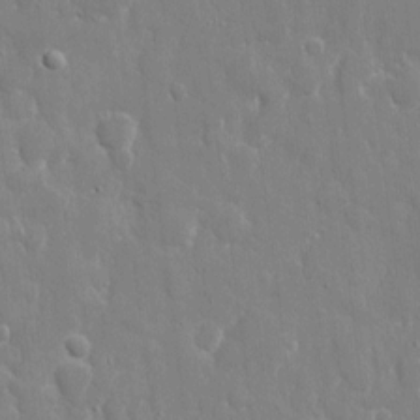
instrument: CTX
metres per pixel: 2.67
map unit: eHh
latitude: 8.7246
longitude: -69.6694
